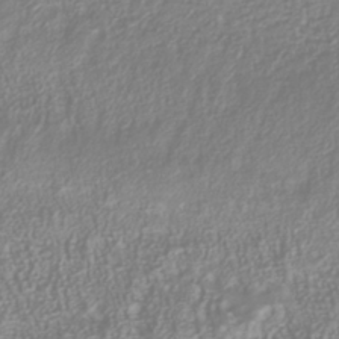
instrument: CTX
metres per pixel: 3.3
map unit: Nhu
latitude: -40.7085
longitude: -84.5357
